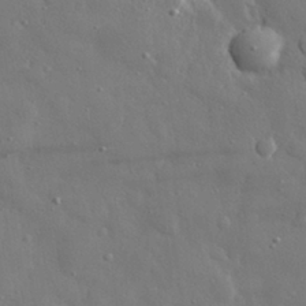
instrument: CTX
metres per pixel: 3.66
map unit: eHh
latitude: 29.6505
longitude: -78.7624
